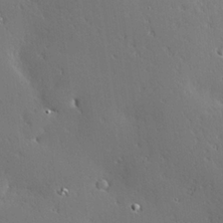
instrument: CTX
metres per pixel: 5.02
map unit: Hve
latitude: 25.2159
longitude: -92.3278
